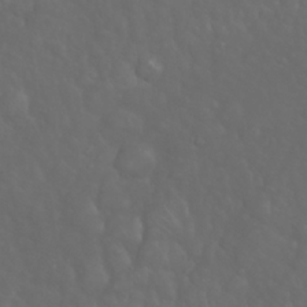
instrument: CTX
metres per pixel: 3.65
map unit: Nhu
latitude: 23.7638
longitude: -61.6694
